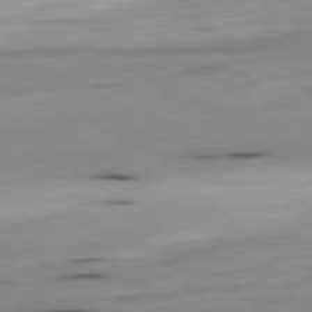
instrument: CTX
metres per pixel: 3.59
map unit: Ap
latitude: -81.2376
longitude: -69.2348
